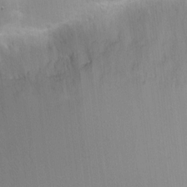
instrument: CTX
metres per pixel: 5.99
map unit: Nhu
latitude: 1.9717
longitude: -16.8002
